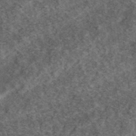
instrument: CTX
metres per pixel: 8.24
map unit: eHh
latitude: 37.1970
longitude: -79.9339
